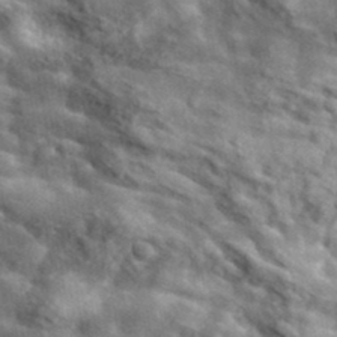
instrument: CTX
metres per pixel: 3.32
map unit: lHvf
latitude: 37.1214
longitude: -88.2712
